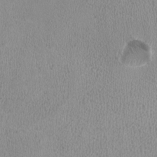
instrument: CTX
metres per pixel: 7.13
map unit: HNhu
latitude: -3.4832
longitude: -1.6316
